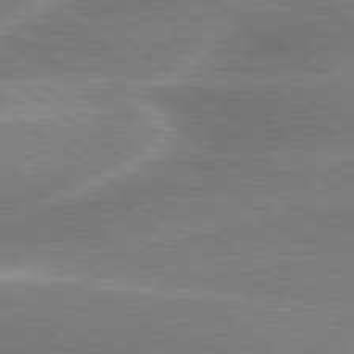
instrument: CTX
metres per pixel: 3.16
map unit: lApd
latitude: 80.3278
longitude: -119.1781
